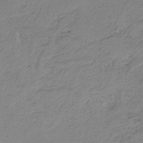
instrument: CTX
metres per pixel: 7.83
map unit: HNb
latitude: -33.9556
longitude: 58.5951
